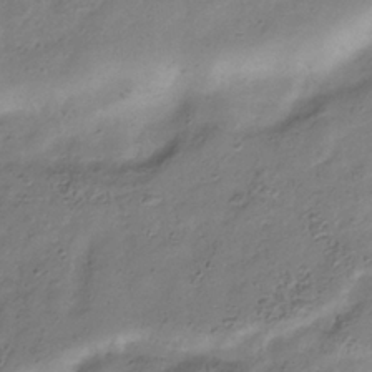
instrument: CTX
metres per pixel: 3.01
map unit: Hve
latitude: -34.1039
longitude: 89.4265
